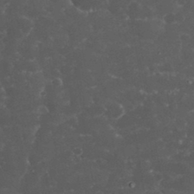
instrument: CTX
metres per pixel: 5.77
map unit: eHh
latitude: 33.5560
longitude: -63.8395
